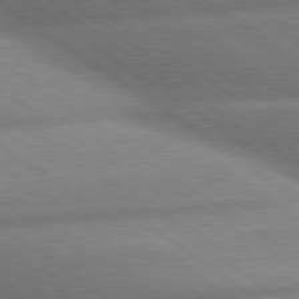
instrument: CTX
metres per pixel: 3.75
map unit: lApd
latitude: 79.9339
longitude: -168.2145
